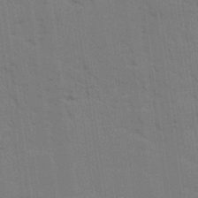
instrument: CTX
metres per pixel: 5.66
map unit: lAvf
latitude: 25.5371
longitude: -111.5182
